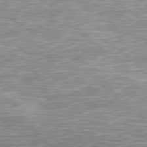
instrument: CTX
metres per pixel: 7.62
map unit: Ap
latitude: -79.2942
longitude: -93.2915
